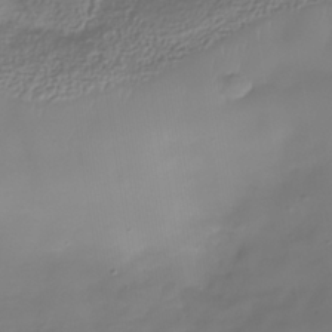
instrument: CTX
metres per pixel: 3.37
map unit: Nhe
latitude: -38.1417
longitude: -120.2712
